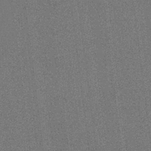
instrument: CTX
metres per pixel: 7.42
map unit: HNb
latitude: -33.6344
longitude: 54.4818
